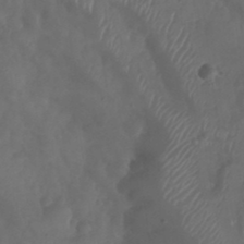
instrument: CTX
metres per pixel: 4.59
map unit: Nhu
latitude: 29.0080
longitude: -56.5356
